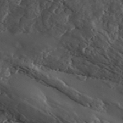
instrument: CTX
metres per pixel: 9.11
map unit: ANa
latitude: 43.1025
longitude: 47.6155
